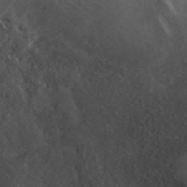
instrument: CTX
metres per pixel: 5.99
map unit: ANa
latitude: 42.4979
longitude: 29.8611
